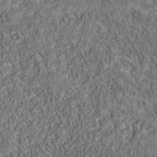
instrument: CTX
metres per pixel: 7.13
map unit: Nhu
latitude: -39.7667
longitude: -85.2159
